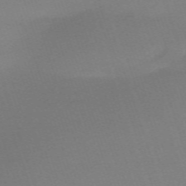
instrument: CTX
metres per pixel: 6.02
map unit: eHh
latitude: -63.0297
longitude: 52.0472
